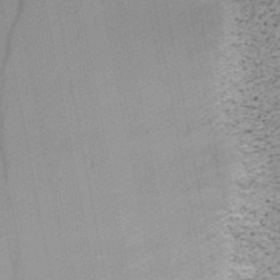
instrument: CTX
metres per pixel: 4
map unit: HNb
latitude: -48.4062
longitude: -40.1766
